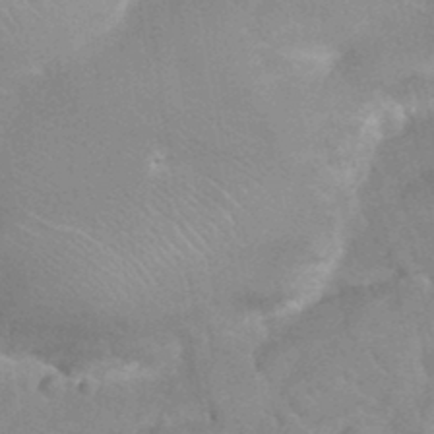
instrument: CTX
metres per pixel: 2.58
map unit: Nhu
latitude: 26.6113
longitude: -56.3278
